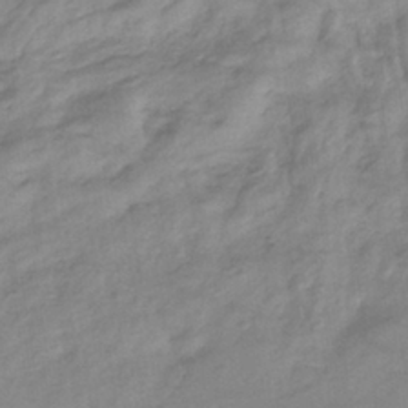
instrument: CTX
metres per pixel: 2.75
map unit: eHb
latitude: -36.7463
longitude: 75.4077
